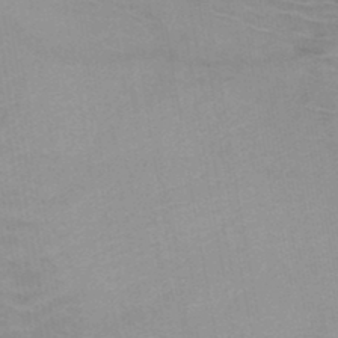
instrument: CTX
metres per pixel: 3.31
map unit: HNb
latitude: -47.4265
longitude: -45.0269
